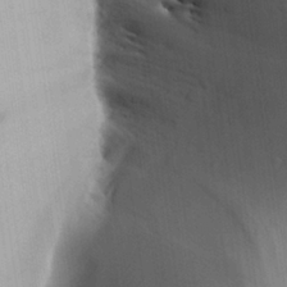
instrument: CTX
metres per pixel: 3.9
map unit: Aa
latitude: 24.7624
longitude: -137.1781
